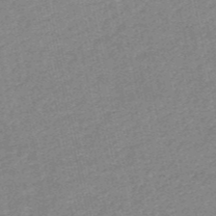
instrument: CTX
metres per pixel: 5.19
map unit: HNb
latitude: -53.2187
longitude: -39.9528
